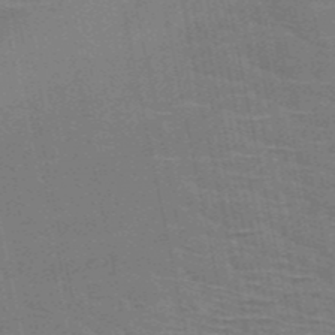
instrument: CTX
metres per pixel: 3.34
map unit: HNb
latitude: -53.4832
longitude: -45.4615
